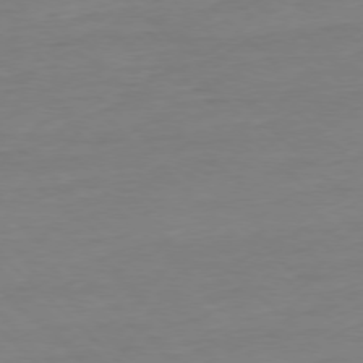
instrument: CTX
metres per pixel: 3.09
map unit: Ap
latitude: -77.6155
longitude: -81.7639
